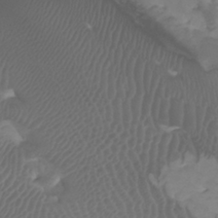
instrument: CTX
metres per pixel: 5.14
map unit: Htu
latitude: -8.2361
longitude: -65.3104
